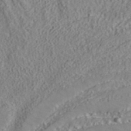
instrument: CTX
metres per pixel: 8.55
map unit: ANa
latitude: 41.4048
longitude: 30.0283
